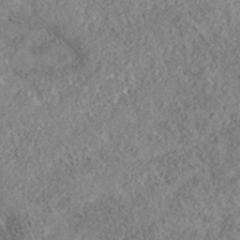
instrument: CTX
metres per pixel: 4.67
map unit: eAb
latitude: 36.5357
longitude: 112.9542
